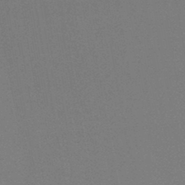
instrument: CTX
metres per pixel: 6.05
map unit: HNb
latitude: -44.5196
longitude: -40.4789
